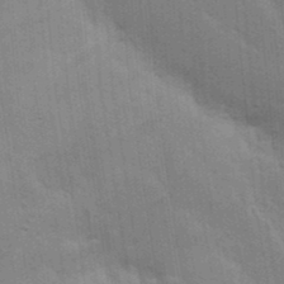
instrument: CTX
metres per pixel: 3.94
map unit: Nhu
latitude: 15.4616
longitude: -29.8583
